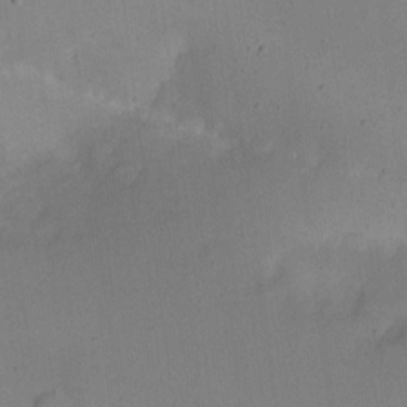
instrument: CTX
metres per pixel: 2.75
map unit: eHh
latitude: 10.1200
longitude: -62.8947
